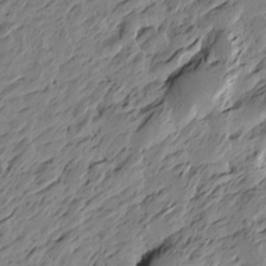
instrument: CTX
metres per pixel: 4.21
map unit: Htu
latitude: -4.9541
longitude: -178.6680
